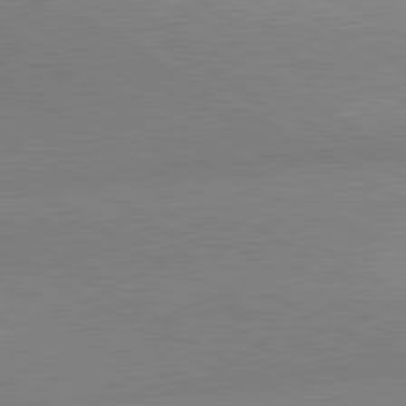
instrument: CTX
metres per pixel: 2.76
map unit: lApd
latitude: 80.5735
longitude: 126.3306
